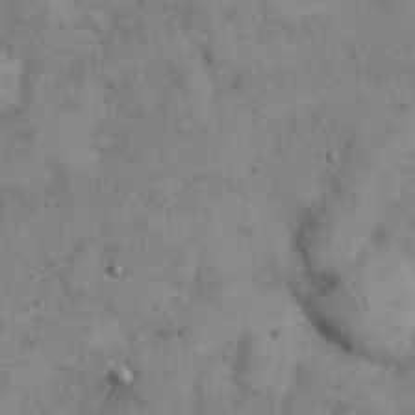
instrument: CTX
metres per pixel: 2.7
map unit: eHh
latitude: 14.8758
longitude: -63.8017
